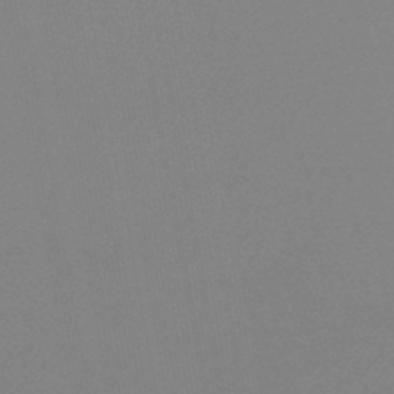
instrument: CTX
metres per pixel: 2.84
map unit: lHb
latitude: -46.5762
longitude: 68.9730
